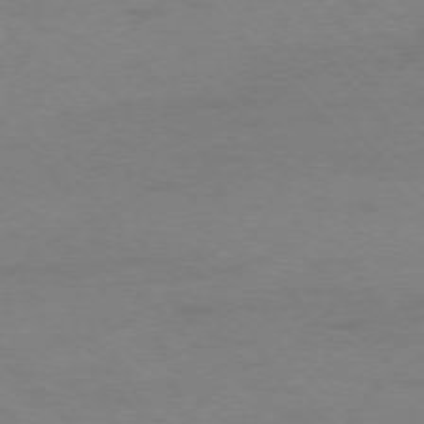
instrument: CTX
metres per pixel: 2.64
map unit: Ap
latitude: -75.1432
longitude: -78.1767
